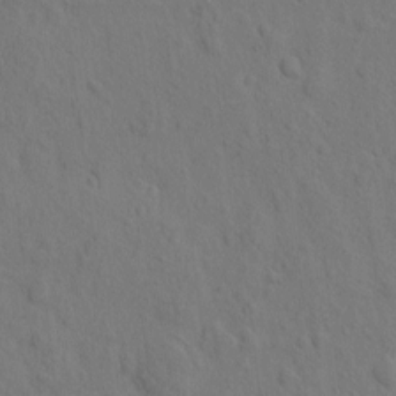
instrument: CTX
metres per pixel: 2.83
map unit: eHh
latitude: -2.3306
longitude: 18.7463
